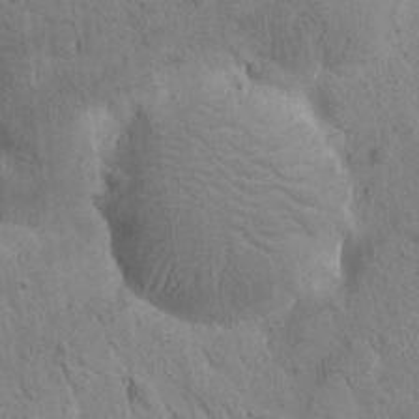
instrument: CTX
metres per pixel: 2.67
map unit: Htu
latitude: 0.1011
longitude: 174.3684
